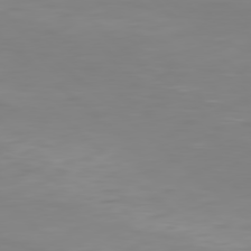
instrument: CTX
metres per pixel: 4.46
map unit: Hpe
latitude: 77.8394
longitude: -124.7813
